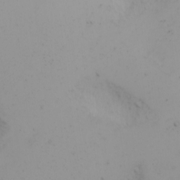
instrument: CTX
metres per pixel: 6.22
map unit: Nhu
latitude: -4.6518
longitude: -83.5938
